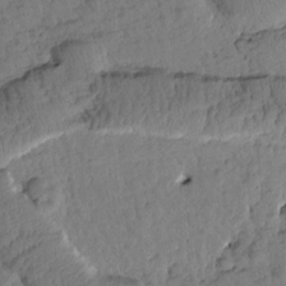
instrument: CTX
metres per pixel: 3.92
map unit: Htu
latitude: 1.3481
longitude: 176.7841
